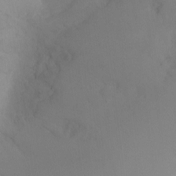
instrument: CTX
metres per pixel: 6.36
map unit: Ht
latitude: -10.1606
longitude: -33.3860
